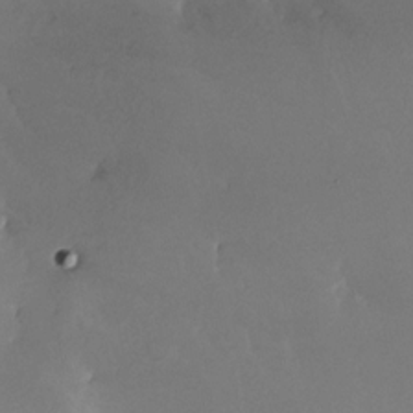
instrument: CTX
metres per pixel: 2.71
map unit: Nhe
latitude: -31.5399
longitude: -116.4034
